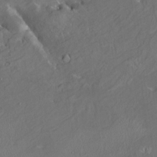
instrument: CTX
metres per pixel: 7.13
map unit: HNhu
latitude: 4.7435
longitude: 13.5399
